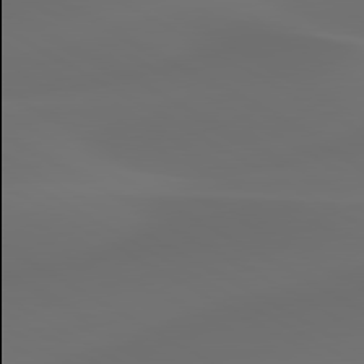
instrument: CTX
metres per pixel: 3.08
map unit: lApd
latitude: 80.3656
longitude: -85.9906
